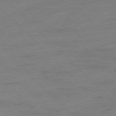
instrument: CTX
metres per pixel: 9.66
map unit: Hpe
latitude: -77.2376
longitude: -13.9150
